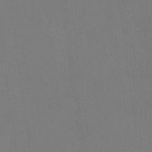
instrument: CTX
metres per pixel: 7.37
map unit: Htu
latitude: -14.2929
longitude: -48.2334
